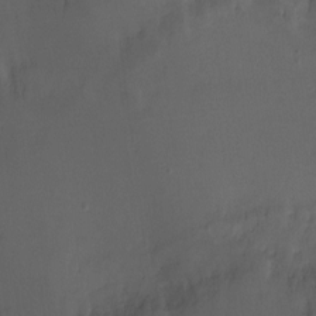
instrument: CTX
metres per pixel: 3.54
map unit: Ht
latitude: -9.7478
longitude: -46.7436
